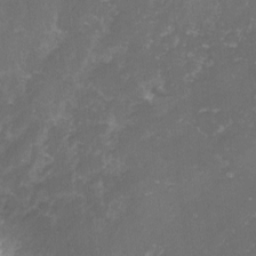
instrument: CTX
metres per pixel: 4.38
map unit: lHvf
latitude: -14.2173
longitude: -99.1970
